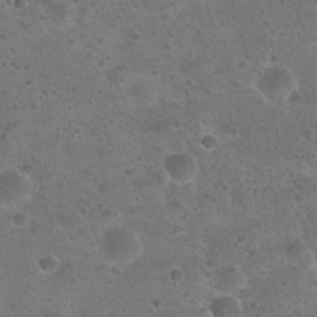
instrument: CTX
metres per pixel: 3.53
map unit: Hto
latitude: 22.8380
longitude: -48.2711
